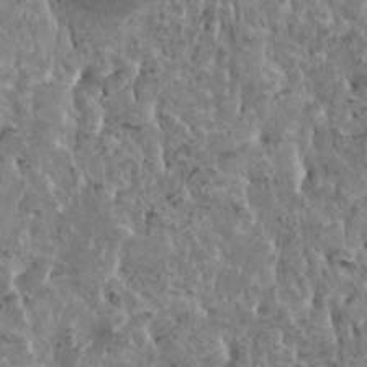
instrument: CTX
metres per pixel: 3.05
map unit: HNhu
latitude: 6.1389
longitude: -1.0647
